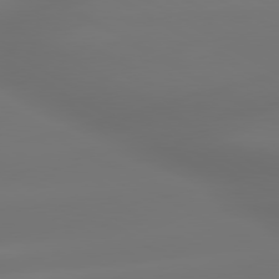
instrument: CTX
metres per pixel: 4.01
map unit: lApd
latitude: 79.9150
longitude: -139.0269
